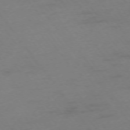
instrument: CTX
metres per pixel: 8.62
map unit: Ap
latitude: -75.4644
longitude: -73.4427
